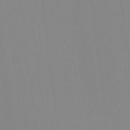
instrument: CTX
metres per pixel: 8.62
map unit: Nhu
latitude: -5.9556
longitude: -93.8961
